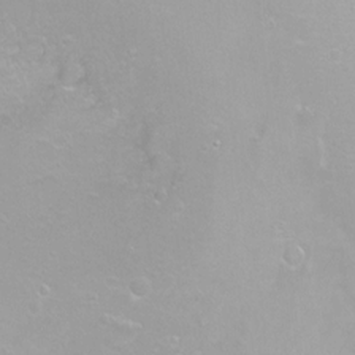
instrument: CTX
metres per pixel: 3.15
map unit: Ht
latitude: -8.3495
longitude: -35.7071
